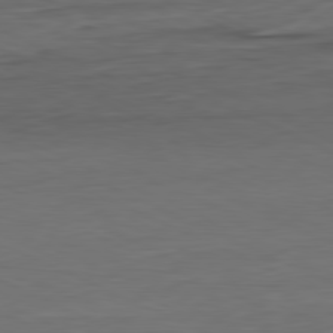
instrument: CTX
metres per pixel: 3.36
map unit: Ap
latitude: -81.4266
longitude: -68.5924
